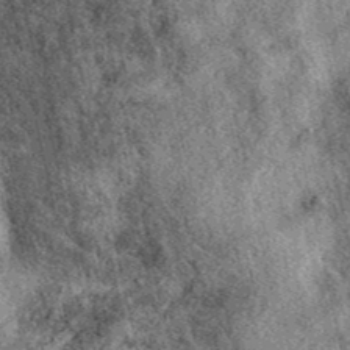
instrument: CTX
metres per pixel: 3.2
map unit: eAb
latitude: 39.6316
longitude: 109.3321
